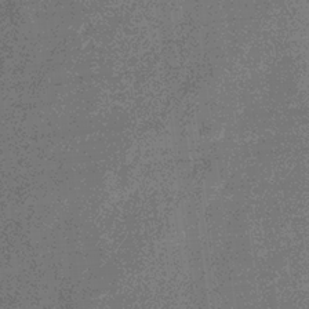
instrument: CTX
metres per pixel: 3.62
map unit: eHb
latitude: -32.4440
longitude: 75.2187
